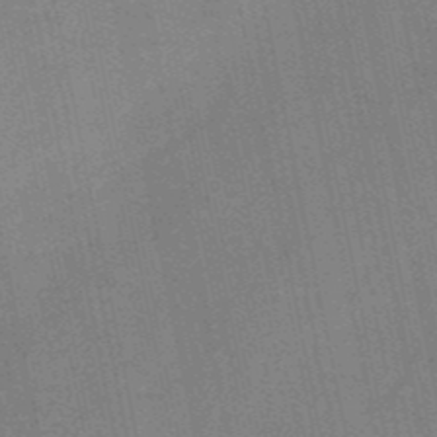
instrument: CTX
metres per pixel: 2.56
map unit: HNb
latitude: -51.8422
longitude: -44.2522
